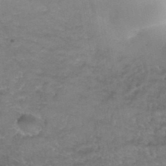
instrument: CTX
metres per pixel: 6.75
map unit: Hto
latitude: 37.8584
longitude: -42.2334
